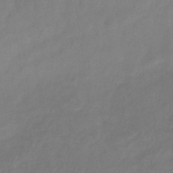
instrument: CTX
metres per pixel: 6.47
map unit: eHb
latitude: -31.9745
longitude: 74.6330
